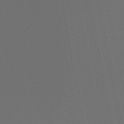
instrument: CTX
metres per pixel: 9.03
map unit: lHb
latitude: -46.1417
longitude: 75.0109
